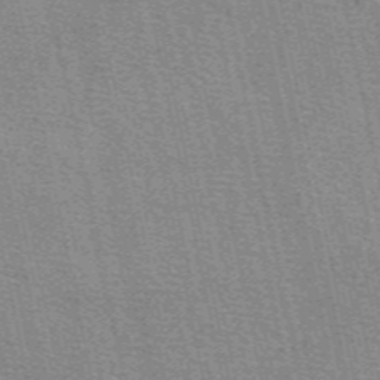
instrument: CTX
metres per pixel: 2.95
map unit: eAb
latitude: 49.1214
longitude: 106.1795
